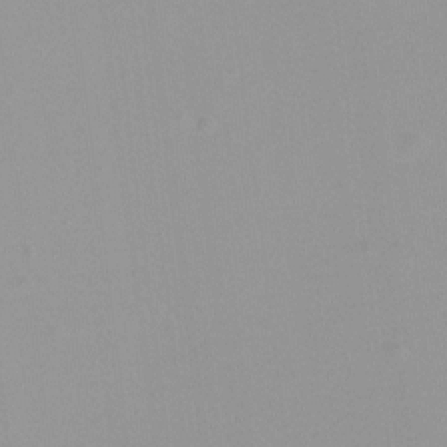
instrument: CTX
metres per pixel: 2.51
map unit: Hto
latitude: -8.5574
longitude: -42.3278
